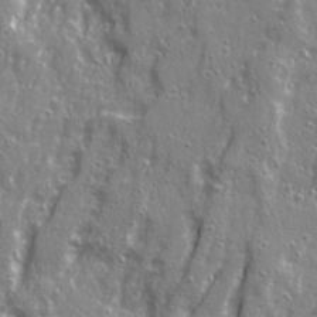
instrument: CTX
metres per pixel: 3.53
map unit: Ave
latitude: 22.2900
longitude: -133.2915
